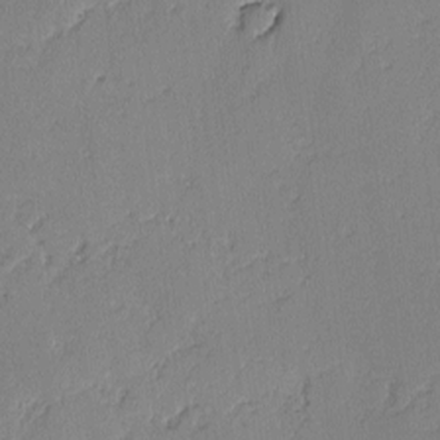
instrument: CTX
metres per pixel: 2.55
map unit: lAvf
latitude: -2.9163
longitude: -108.3467
